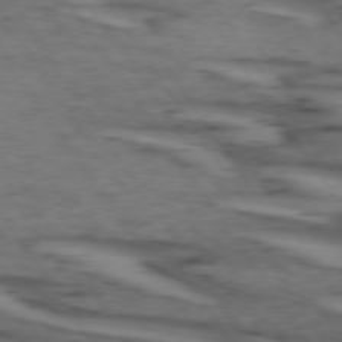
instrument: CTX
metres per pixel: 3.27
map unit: lApd
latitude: 73.7450
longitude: -71.6127
